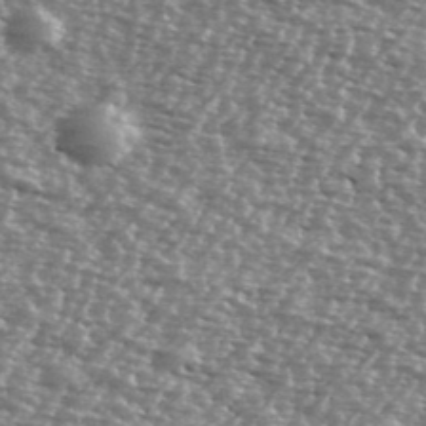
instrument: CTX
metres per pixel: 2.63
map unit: Ave
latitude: 38.9136
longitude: -112.3467
